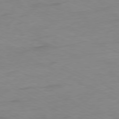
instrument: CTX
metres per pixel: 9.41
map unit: Ap
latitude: -77.9367
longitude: -73.9151
